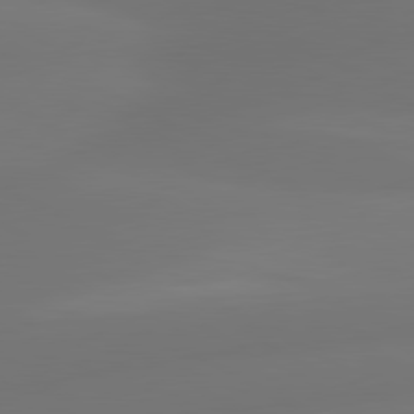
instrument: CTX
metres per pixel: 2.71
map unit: lApd
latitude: 80.6868
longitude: -164.1011
